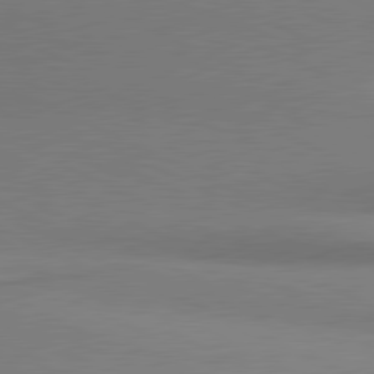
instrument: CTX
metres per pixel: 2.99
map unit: lApd
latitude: 80.9514
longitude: 166.4629
